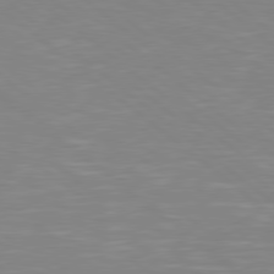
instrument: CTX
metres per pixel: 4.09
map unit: Hpe
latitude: 78.4412
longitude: -148.4412
